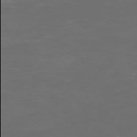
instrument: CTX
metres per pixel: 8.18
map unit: Hpe
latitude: -73.5966
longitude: 6.0094
